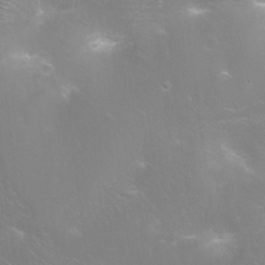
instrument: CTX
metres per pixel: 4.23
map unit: Ht
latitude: -16.5007
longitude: -40.3467
